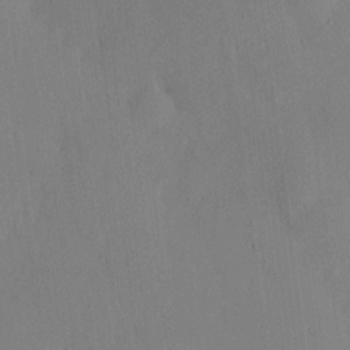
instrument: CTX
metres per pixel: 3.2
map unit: HNhu
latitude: 6.2900
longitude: 14.9731
